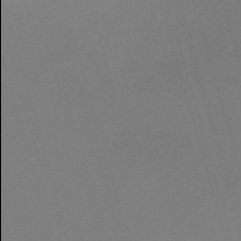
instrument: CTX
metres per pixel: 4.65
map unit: eHh
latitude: -61.9178
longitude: 50.0094
